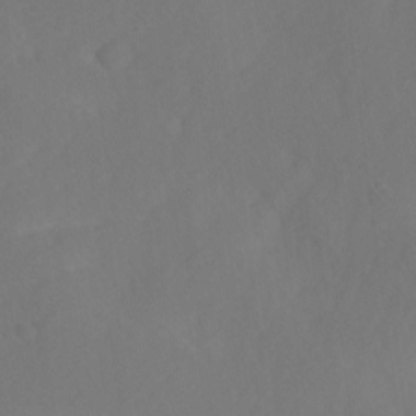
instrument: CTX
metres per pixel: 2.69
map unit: Ave
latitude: 1.2348
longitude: -113.4804
